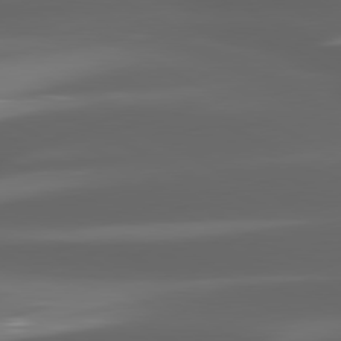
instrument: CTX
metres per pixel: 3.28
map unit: lApd
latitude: 80.4979
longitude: -144.9702
